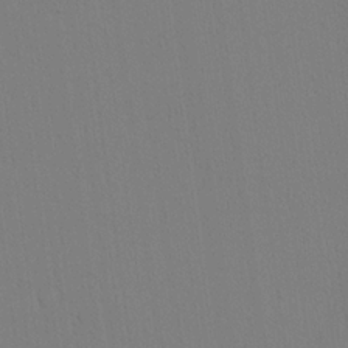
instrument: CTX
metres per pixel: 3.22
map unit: Ave
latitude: 23.8394
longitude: -135.6316
